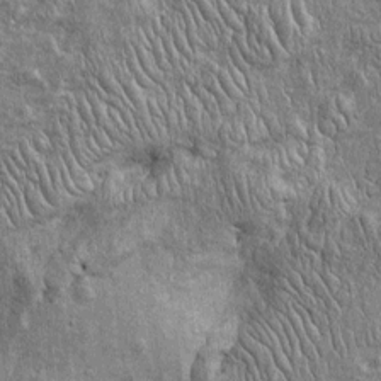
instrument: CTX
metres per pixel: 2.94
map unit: Htu
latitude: -4.3306
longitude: 156.8597
